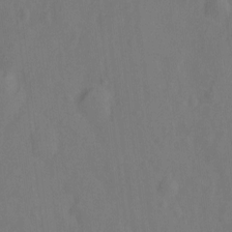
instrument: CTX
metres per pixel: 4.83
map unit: Hto
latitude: -11.7856
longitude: -39.0080
